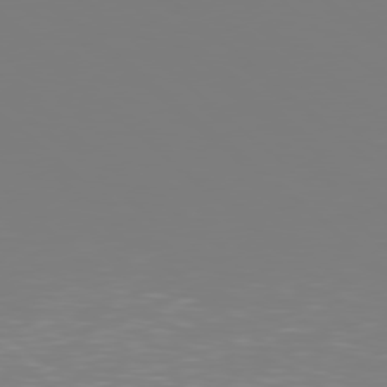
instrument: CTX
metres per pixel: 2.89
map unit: Hpe
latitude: 78.1767
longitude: -135.0269
